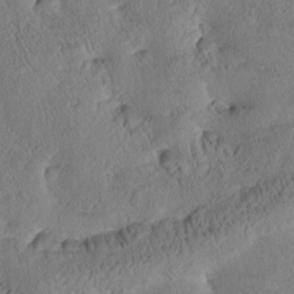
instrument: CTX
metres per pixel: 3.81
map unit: Htu
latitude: -0.1795
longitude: 175.7666
